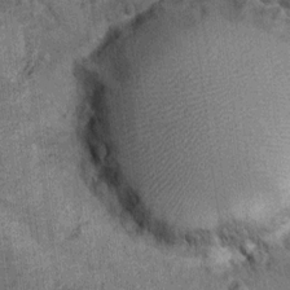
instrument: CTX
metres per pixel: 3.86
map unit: Hto
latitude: 10.5924
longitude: -36.2144
